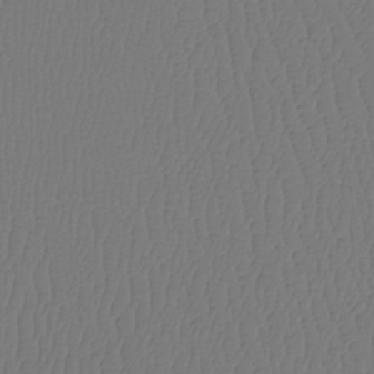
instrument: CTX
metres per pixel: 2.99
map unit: Htu
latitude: -14.5574
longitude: -46.9325
